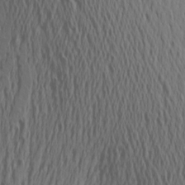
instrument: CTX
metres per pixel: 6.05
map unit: Aa
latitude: 18.9136
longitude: -143.7261
